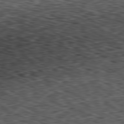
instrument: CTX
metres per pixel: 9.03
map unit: Ap
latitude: -80.9164
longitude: -73.2537
